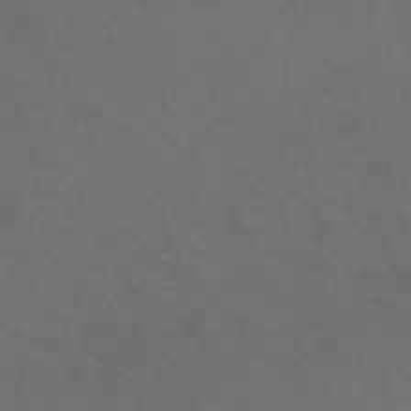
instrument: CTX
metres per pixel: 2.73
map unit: ANa
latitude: 39.6127
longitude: 23.7856
